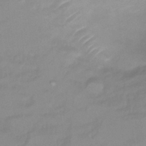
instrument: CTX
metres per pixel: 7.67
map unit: Ht
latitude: 6.1011
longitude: -29.9906
